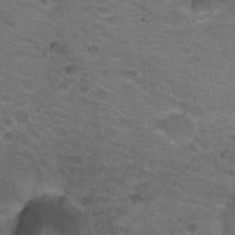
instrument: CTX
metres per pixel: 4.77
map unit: Nhu
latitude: 18.3467
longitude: -32.6113
